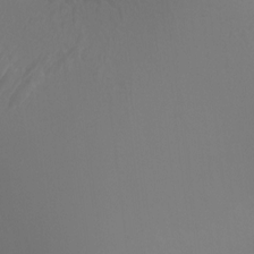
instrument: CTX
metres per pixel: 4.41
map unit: Ht
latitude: 1.5371
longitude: -21.0648
